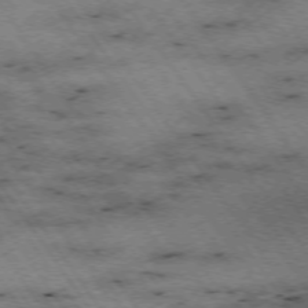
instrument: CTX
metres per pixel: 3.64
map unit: Hpe
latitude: -74.5385
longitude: 1.8045
